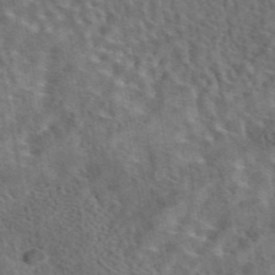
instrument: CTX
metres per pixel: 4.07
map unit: eAb
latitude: 43.9150
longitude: 109.3887
